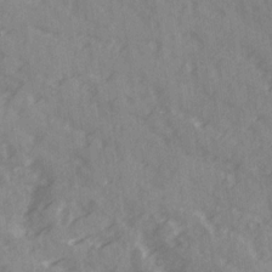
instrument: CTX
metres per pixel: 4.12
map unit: Ave
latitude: 19.6505
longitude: -131.1781
